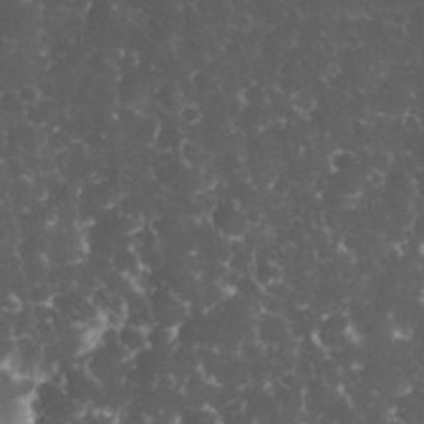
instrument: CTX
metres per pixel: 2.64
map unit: eHh
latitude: 33.5560
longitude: -64.1389
